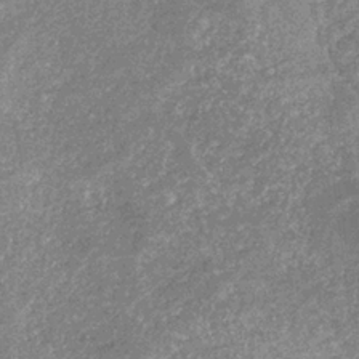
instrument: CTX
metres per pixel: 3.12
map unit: eHb
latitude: -31.7288
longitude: 68.9541
